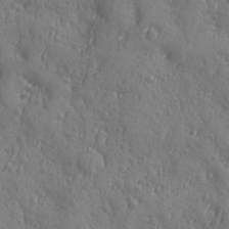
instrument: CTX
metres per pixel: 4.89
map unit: Ave
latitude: -8.8597
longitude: -119.0269
